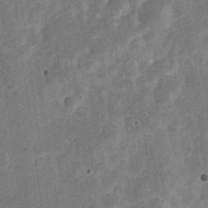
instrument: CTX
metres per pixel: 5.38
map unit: Nve
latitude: -25.8989
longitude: 107.2187
